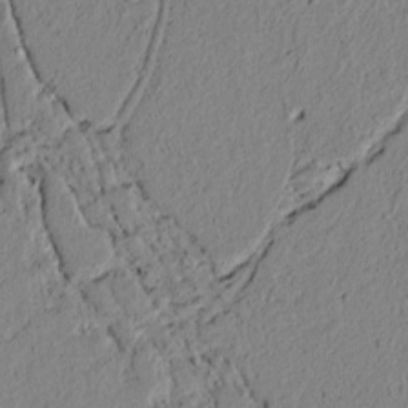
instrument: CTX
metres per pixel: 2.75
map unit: lAvf
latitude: 6.2711
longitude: 167.6911
